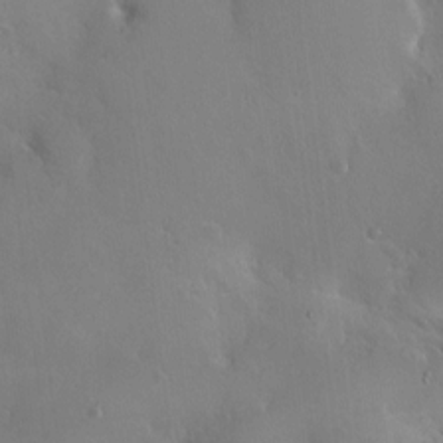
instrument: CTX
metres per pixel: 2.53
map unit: HNhu
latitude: 3.8961
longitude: -5.6316
